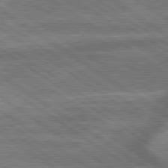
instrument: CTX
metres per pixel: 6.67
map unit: lApd
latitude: 79.4616
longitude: -171.9528
